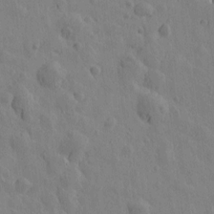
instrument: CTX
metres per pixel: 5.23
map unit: Htu
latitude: -0.0283
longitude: -175.7828
